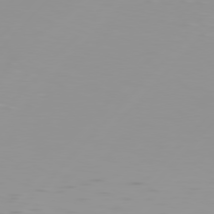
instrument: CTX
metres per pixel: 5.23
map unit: Hpe
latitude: 77.2537
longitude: -139.5749
